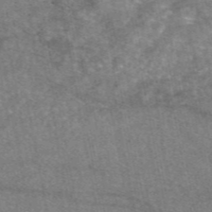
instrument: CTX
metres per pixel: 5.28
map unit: eAb
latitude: 47.2159
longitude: 123.2943
